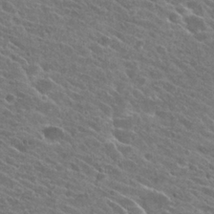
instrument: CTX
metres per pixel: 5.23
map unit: Hto
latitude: 26.0444
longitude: -41.2159
